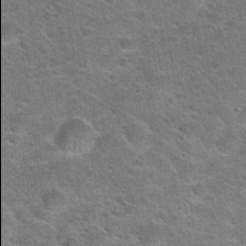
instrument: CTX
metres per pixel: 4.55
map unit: Hto
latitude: 23.6694
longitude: -49.9906
